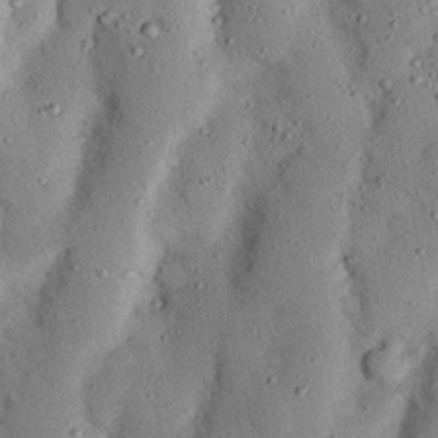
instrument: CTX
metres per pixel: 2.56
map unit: Nhu
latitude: 24.4601
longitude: -73.1593
